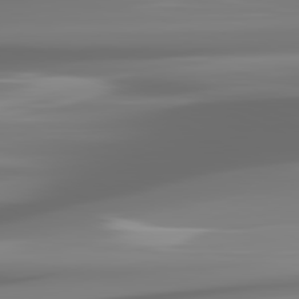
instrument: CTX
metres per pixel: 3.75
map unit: lApd
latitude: 81.9717
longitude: -168.1389
